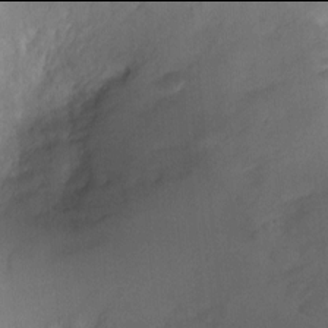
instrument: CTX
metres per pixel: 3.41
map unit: Ht
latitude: -6.0094
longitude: -29.2726
